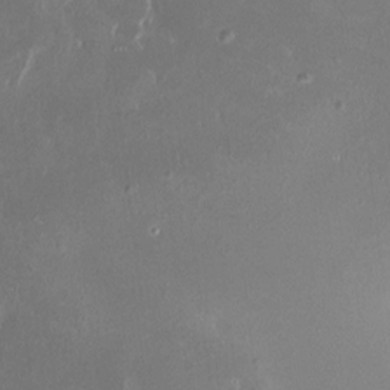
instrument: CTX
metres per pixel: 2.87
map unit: HNhu
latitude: 4.2145
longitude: 8.3873
